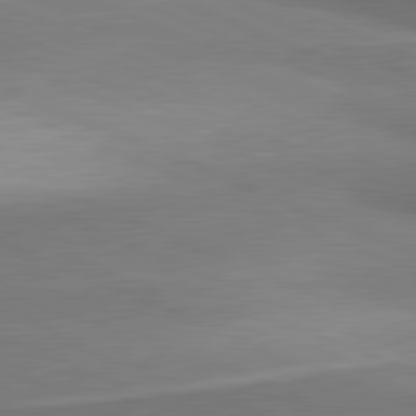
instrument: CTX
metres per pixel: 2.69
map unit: lApd
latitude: 81.5938
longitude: 160.2551
